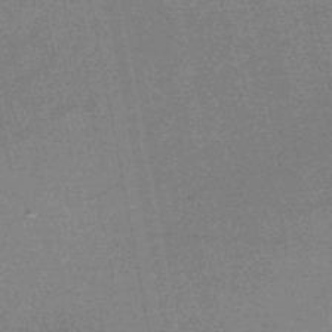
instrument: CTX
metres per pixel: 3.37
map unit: HNb
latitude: -47.6155
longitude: -39.8961
